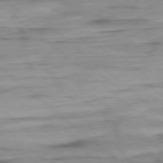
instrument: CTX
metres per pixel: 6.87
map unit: Ap
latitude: -78.6707
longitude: -78.9325
